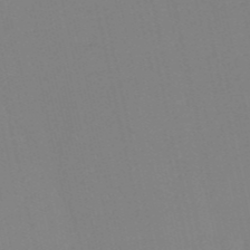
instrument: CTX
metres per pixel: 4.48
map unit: HNb
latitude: -53.5399
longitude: -39.3859
